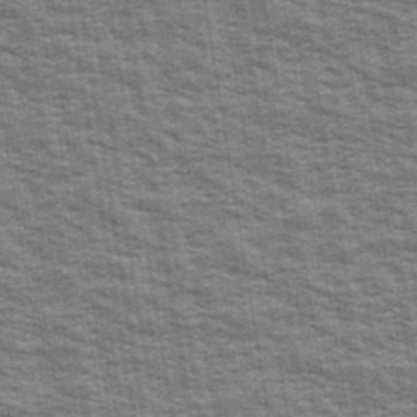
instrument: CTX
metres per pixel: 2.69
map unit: Ave
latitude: 40.0444
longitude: -108.9702
